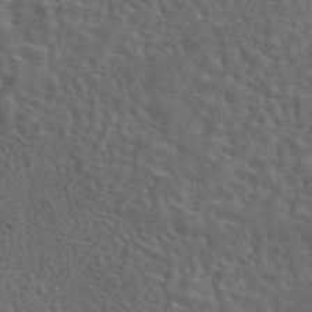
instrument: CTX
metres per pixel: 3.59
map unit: eAb
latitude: 43.9906
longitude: 111.4076
